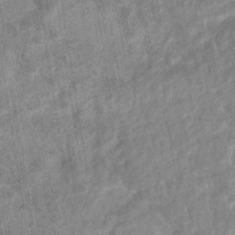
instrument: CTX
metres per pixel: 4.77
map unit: eHb
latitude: -35.4265
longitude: 76.8597
